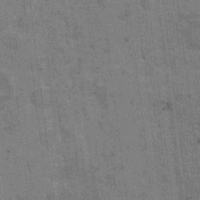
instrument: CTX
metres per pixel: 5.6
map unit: Hto
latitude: 12.6680
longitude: -35.9528
